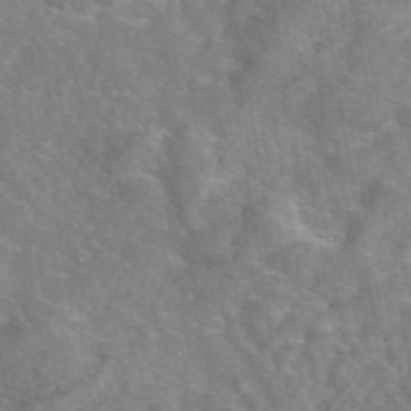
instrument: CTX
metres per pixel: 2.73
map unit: eAb
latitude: 45.3670
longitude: 109.2943
